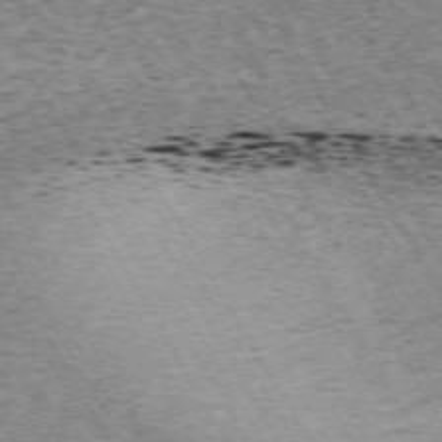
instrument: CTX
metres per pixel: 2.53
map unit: Hpe
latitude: -72.1228
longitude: 12.8975
